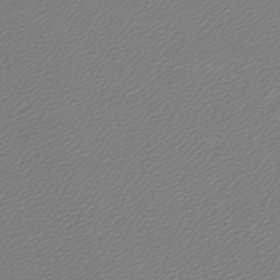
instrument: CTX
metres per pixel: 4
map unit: lHb
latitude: -44.6896
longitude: 61.7856
